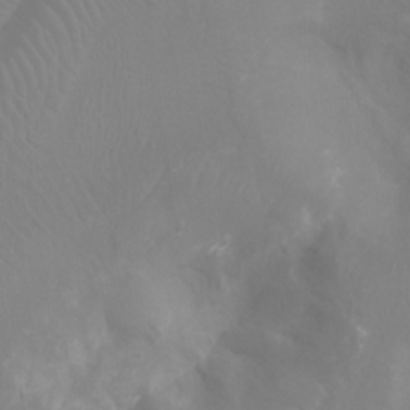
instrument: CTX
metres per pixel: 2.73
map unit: Ht
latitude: -4.4629
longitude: -24.7435
